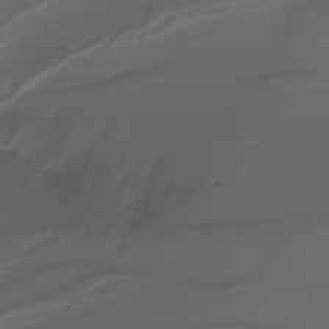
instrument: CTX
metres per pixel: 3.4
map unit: Nhu
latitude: -4.6329
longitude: -91.9150
